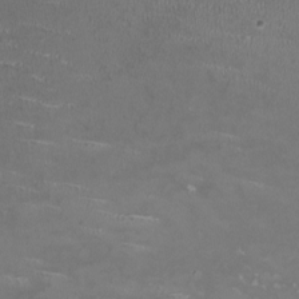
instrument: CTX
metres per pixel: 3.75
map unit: HNhu
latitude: -0.3496
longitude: -2.8758
